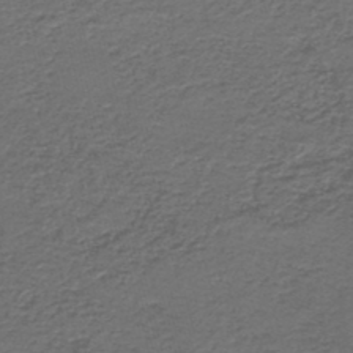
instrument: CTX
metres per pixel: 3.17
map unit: HNb
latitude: -43.7477
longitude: 51.0297
